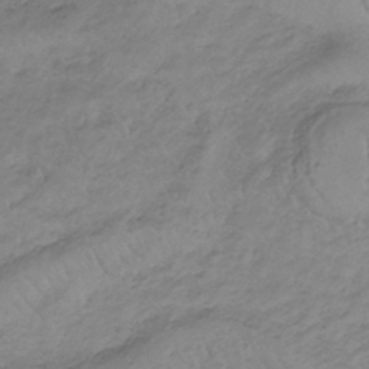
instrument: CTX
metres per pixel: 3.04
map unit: lHb
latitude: -33.8989
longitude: 67.7289
